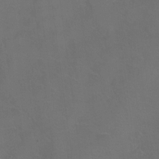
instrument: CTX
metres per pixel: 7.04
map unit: Hto
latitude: 3.0836
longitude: -32.8002
